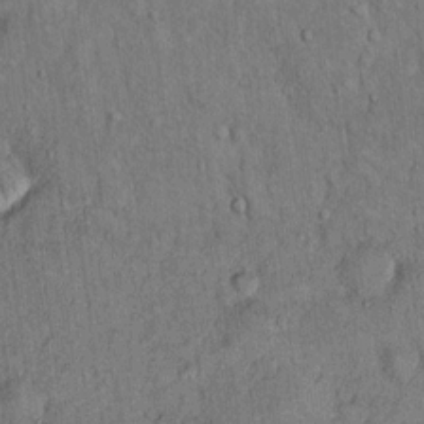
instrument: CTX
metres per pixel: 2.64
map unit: Hto
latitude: 12.9514
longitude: -58.8191
